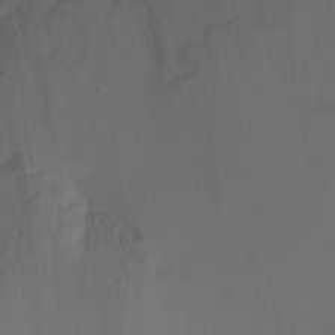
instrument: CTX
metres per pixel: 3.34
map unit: Ht
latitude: -2.9730
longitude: -27.6883
